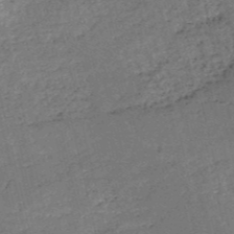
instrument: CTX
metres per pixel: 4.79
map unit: HNb
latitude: -51.1242
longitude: -40.7624
